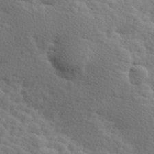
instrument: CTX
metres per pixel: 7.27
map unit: Hve
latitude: 25.4615
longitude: 145.5588
